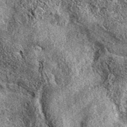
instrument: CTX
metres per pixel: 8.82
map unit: eAb
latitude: 37.7260
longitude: 111.1620
